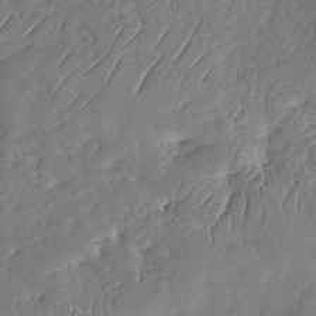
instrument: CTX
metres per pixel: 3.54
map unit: HNhu
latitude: -37.6721
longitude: 33.2376
